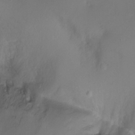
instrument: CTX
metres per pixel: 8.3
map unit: Ht
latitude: -2.7463
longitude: -29.0080
